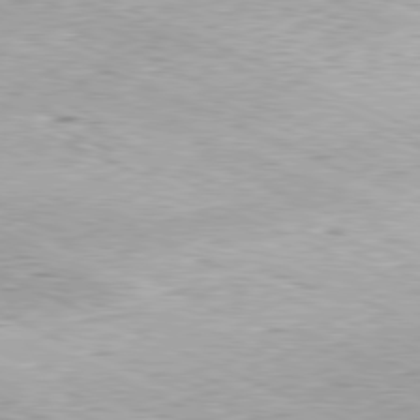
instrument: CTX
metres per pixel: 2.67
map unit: Hpe
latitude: -81.4833
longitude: 12.0472
